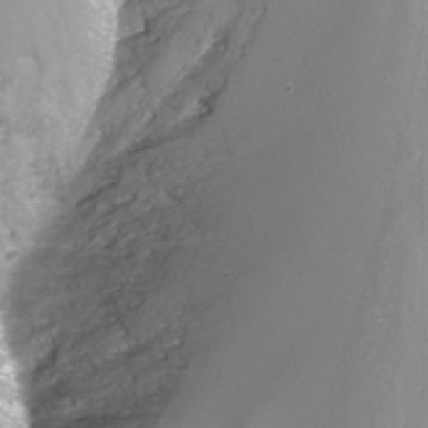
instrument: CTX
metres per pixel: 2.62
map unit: Nhu
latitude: -10.0283
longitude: -76.7624
